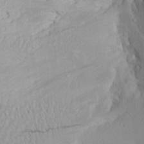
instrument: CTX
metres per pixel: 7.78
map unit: Aa
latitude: 19.8772
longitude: -145.4426
